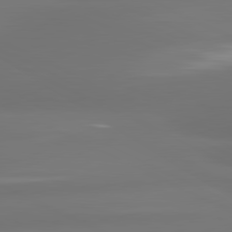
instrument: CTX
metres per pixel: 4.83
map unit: lApd
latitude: 81.2537
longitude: -164.8380
